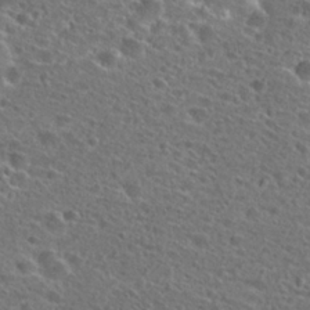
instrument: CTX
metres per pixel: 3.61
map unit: Hto
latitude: 25.6882
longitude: -45.9717
